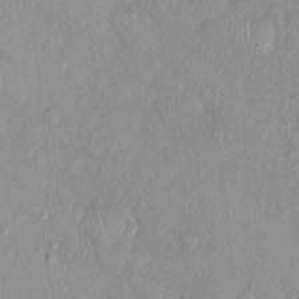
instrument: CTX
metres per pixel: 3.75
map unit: Nhu
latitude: 0.5545
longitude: -15.0837
